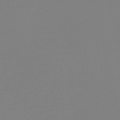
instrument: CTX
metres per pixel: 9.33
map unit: HNb
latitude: -44.7274
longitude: -45.1970
